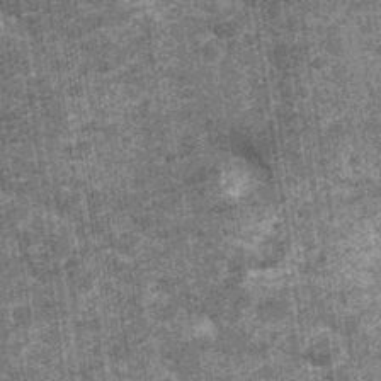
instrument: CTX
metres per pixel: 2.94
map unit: Nhu
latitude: -13.1431
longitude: -22.0633
